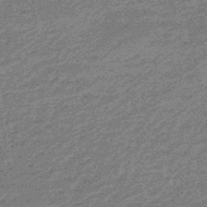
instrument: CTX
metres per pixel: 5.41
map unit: eHb
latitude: -48.1606
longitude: 84.5951
